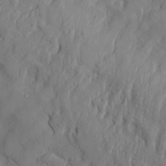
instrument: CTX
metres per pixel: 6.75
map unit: Htu
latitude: -6.3684
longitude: 160.2928
